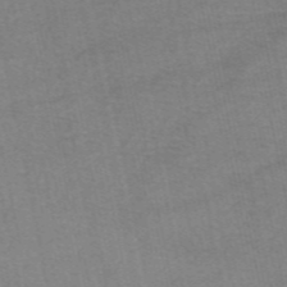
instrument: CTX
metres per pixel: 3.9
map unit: eAb
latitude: 48.6868
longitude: 103.3510
